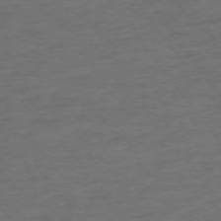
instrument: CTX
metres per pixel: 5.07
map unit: Ap
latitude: -75.8423
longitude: -85.1025
